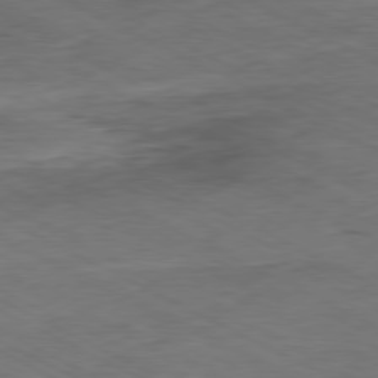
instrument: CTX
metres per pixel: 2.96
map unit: Ap
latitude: -80.5007
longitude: -75.9717
